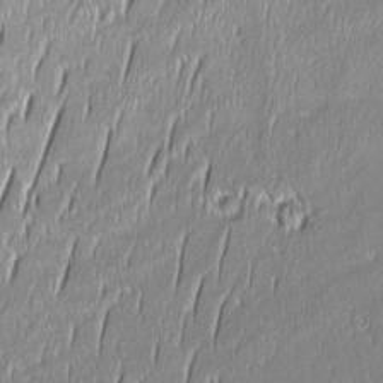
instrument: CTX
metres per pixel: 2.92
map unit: Aa
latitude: 8.2523
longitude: -131.8773
